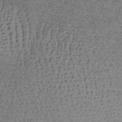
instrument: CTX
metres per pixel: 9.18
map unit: lHb
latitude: -32.3684
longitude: 66.0094
